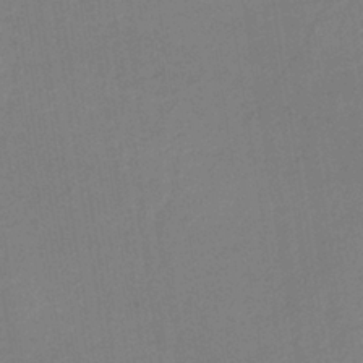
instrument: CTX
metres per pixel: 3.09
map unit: lHb
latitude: -36.2172
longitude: 72.1417
